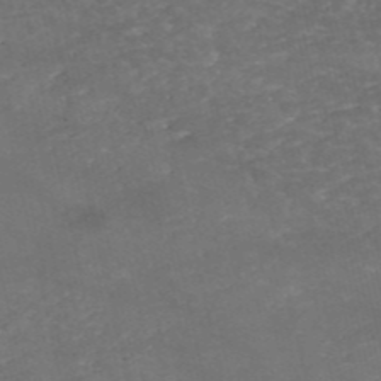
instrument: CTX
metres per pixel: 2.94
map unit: eHh
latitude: -54.6330
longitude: -90.6490
